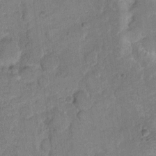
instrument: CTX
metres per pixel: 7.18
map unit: eHh
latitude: 10.7435
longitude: -64.7435
